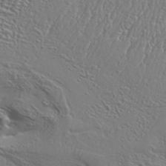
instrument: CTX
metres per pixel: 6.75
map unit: Aa
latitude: 34.3278
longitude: -134.4223
